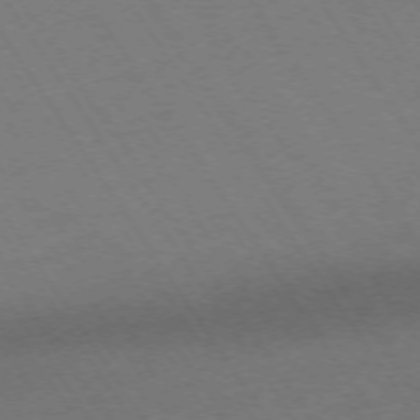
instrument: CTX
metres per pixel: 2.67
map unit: Ap
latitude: -73.8044
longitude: -71.2726
